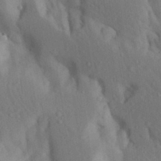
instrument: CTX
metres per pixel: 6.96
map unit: Aa
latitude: 29.5749
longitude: -145.5938
